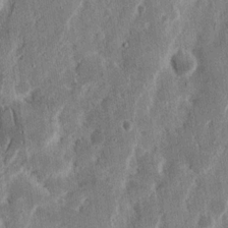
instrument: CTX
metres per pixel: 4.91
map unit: Nhu
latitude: 15.0270
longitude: -74.1011
